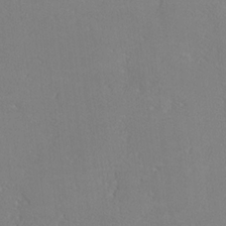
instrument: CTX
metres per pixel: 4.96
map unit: lHvf
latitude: -12.7652
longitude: -102.0822
